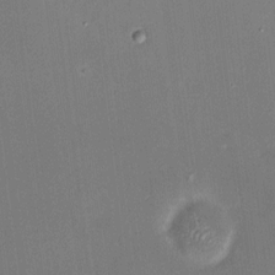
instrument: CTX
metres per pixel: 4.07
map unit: HNhu
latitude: 6.9703
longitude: 7.4454
